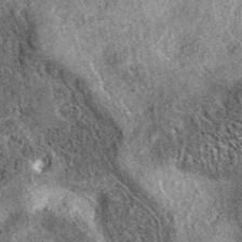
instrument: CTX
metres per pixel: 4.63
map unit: eAb
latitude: 37.4993
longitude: 110.6519
